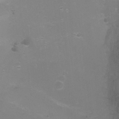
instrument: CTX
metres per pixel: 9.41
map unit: Ht
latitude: -6.1794
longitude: -28.4601
